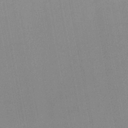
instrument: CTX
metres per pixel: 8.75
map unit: lHb
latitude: -44.1417
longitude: 73.3320
